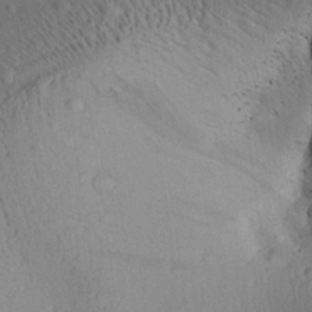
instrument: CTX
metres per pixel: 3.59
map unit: Aa
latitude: 28.1578
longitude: -135.3859
